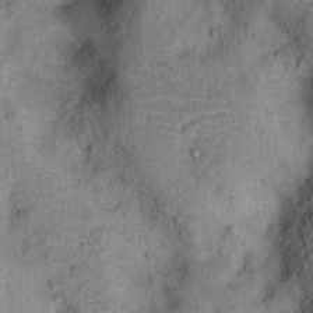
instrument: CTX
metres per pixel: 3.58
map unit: Ht
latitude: 11.6316
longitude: -39.3293
